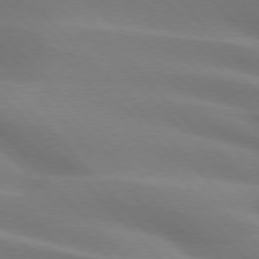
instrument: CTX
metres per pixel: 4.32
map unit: lApd
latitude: 75.4804
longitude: -61.4804
